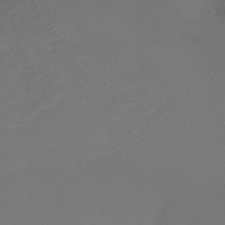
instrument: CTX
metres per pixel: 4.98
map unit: Nhu
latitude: -17.8045
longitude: -45.5371
